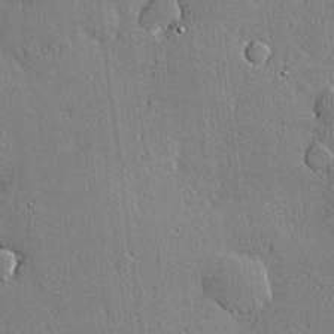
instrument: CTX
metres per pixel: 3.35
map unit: lHvf
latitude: 20.3279
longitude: 145.7100
